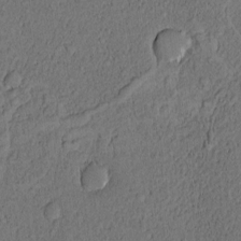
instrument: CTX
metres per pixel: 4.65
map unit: Nhu
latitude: -6.0661
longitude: -153.4427
